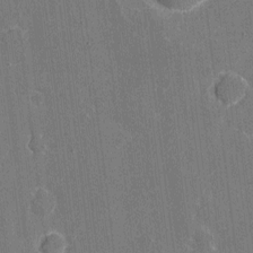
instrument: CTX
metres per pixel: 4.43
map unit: eHh
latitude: 6.7435
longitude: -67.7071
